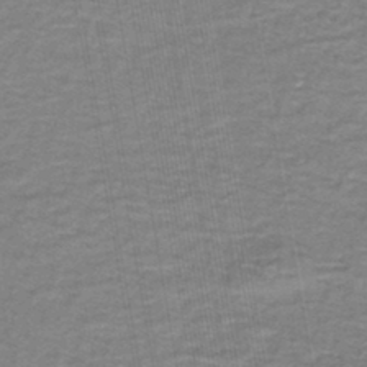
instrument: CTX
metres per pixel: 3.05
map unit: lHb
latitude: -43.2375
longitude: 55.0864
